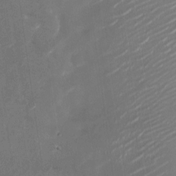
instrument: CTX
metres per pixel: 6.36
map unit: Nhu
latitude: -28.0094
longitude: -74.6868
